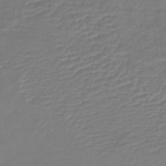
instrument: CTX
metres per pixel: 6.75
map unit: lHb
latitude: -41.8989
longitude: 76.8030
